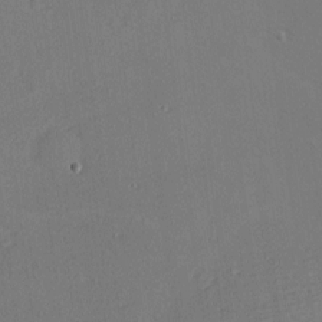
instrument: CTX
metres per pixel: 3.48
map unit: Nhu
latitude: 0.5923
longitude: -76.9891
